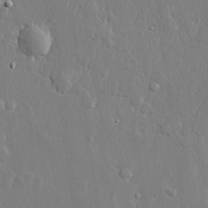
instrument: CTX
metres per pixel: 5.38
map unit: lHvf
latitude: 22.4979
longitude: 144.8975
